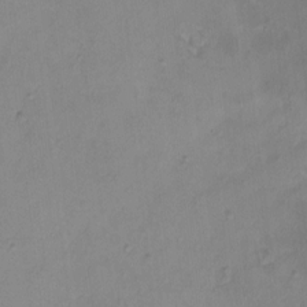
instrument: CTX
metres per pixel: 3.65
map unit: HNhu
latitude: 4.6679
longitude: 9.9556
